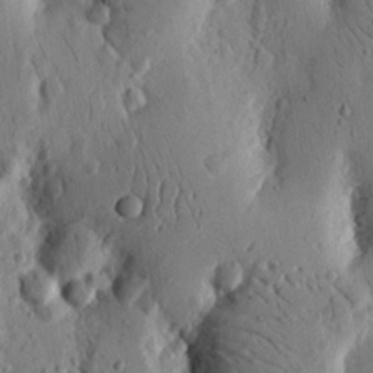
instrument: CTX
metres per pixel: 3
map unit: Nhu
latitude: 15.5183
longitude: -77.8016
